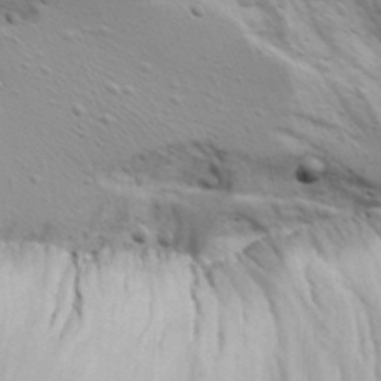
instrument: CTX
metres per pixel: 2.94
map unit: Aa
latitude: 17.6505
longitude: -125.8583
